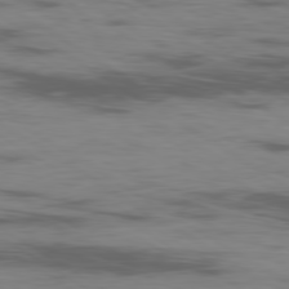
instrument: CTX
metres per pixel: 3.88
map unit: Ap
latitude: -80.0283
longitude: -102.8191
